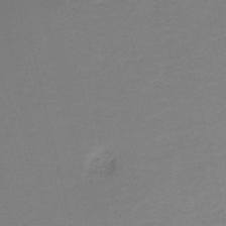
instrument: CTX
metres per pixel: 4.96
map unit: HNb
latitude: -41.1431
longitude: 50.0283
